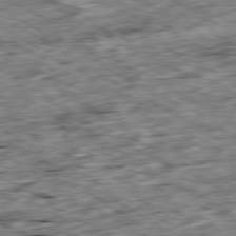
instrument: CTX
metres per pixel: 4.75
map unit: Ap
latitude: -80.1984
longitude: -89.9339
